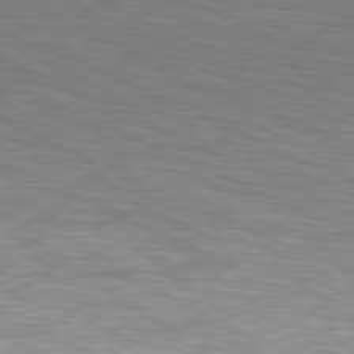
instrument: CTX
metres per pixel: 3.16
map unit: Hpe
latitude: -81.6155
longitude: 15.2943
